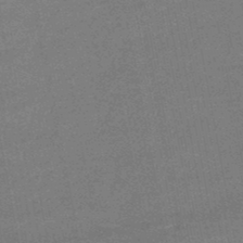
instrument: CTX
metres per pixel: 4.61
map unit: HNb
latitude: -47.2754
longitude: -39.5938
